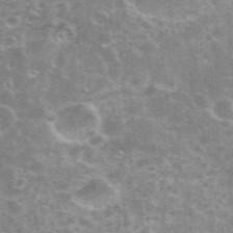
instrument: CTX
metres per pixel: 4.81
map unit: eHh
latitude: 35.8016
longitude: -59.9906
